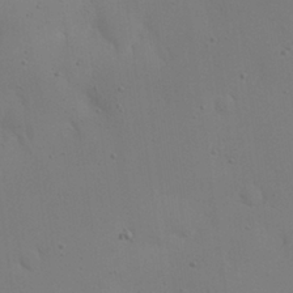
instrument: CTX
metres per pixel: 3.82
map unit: Nhu
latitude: 25.4993
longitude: -71.1592
